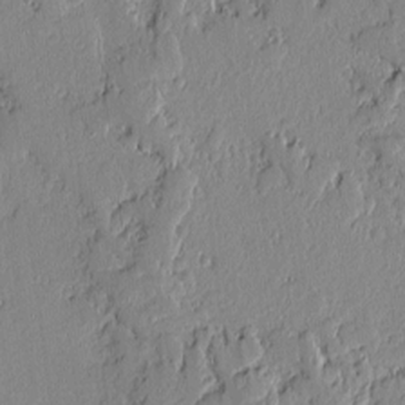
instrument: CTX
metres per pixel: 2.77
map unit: lAvf
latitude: -1.2187
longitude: -107.0647
